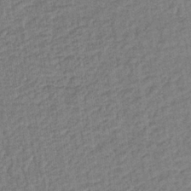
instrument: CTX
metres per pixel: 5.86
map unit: lHb
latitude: -35.7855
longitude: 65.7289
